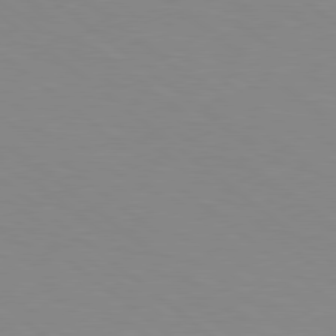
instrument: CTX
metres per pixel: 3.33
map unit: lApd
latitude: 78.9892
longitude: -176.9136
